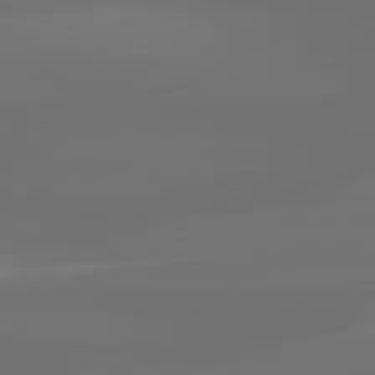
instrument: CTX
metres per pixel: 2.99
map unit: lApd
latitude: 83.2348
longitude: -129.7072
